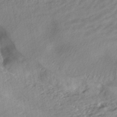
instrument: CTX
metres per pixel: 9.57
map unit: HNhu
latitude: -44.8030
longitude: 101.8422
